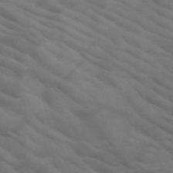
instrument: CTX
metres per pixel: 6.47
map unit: HNb
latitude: -50.1606
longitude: -46.3657
